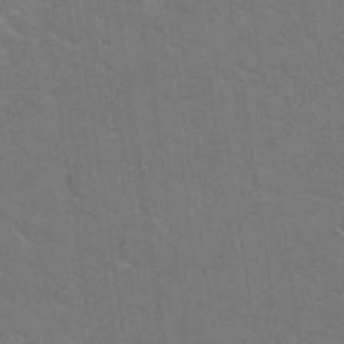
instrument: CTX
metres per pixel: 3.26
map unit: Hto
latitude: 34.5545
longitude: -51.6882
